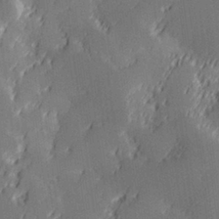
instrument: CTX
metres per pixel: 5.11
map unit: Hve
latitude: 28.4601
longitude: 145.2565
